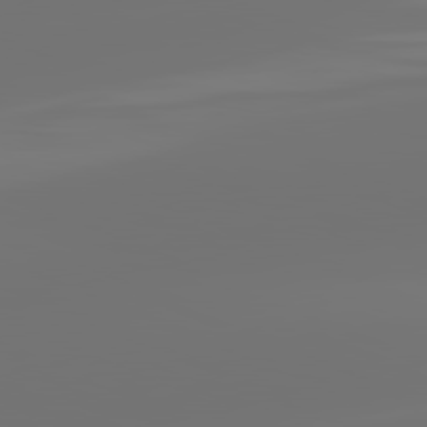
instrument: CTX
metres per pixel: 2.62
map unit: lApd
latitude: 81.8583
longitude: -152.8380
